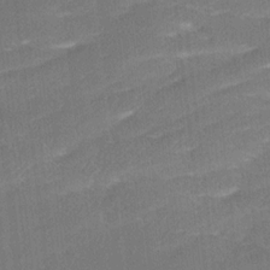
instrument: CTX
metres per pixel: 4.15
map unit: Ave
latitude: 17.8205
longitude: -137.2726
